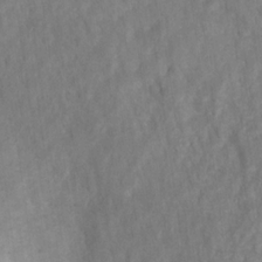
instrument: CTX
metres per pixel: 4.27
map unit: HNhu
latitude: -28.7274
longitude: 73.0864
